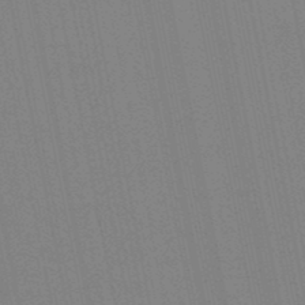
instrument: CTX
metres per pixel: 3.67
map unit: eHb
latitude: -49.1620
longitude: 67.1998
